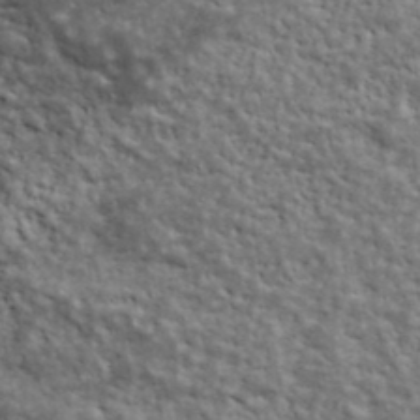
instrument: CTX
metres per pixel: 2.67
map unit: lHvf
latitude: 39.1592
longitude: -88.9514
